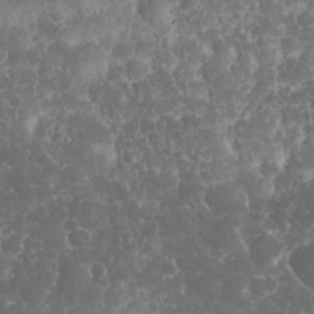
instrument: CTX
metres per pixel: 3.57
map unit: eHh
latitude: 32.8569
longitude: -63.7828
